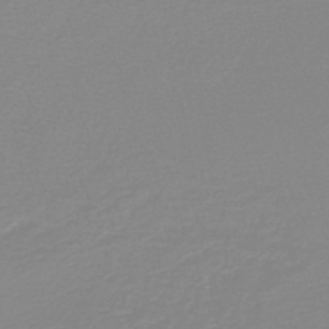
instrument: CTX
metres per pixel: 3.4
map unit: lHb
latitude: -44.7085
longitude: 56.1606
